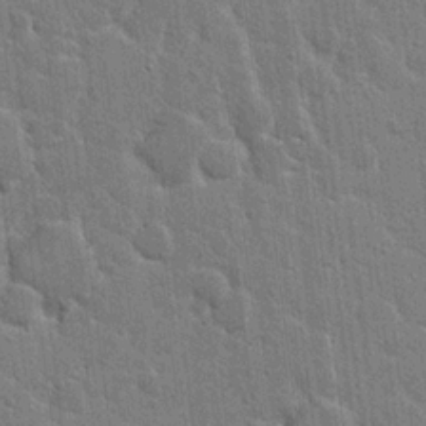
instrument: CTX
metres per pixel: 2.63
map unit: Hto
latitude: 15.7450
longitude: -34.3656
